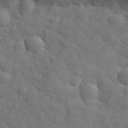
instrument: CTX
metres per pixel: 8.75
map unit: eHh
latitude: 30.9892
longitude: -69.0081
